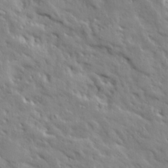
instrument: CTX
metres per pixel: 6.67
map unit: Ave
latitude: 19.4426
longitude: -136.1200
